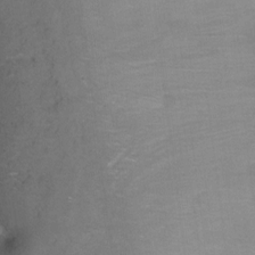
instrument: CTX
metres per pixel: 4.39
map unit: Ht
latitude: -7.7855
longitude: -35.8394
